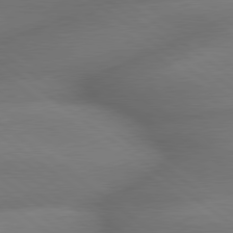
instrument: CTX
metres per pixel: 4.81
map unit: lApd
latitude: 79.4805
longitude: -167.7638
